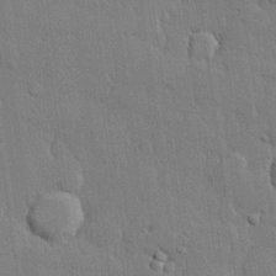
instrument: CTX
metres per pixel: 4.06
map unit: lHvf
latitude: 20.7624
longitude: 146.6329
